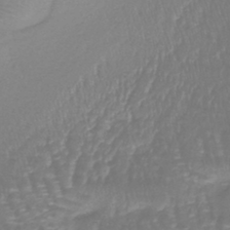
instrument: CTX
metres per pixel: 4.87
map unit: lHb
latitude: -40.8597
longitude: 65.5966
